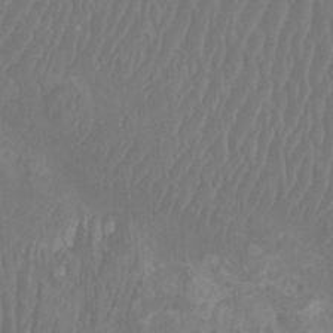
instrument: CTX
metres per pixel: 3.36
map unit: Htu
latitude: -8.1228
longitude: -75.1592
